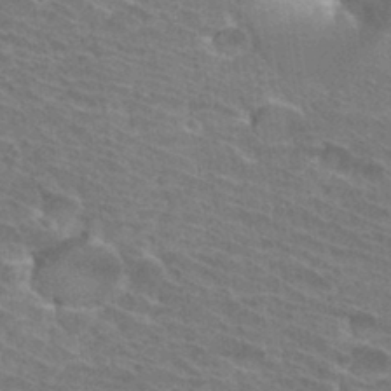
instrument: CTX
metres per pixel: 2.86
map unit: Hto
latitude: 31.9339
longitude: -41.6315
